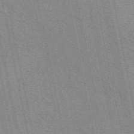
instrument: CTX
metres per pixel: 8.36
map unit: eAb
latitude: 49.1592
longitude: 106.3496
